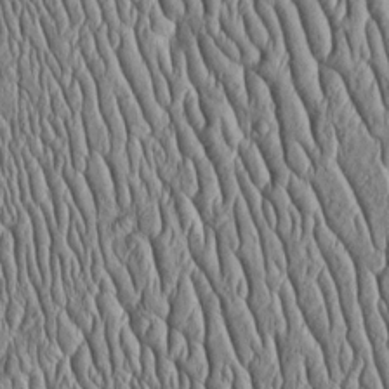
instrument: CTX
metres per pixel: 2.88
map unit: Htu
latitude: -4.4440
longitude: 157.1809
